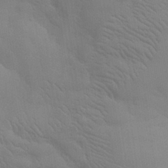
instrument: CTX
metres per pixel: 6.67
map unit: eHh
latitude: 30.8758
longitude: -69.8961
